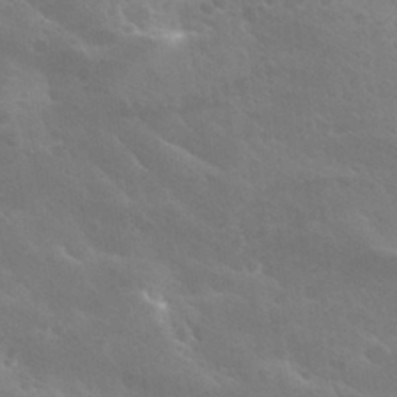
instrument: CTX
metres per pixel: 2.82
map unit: Hto
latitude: 28.4412
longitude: -40.9513
